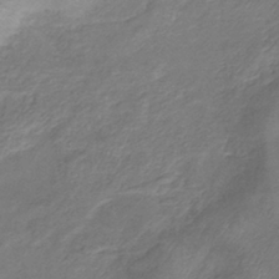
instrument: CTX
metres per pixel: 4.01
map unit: lHb
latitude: -39.1431
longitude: 75.5022
